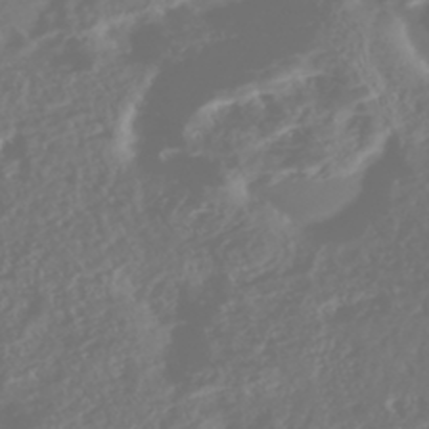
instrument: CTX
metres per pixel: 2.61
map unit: Nhe
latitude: -46.4629
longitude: 151.8233
